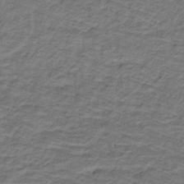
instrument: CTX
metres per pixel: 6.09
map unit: lHb
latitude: -32.4062
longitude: 65.3699
